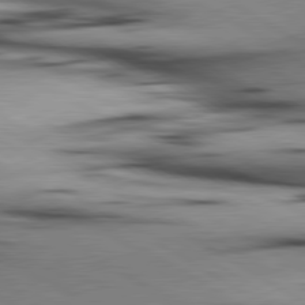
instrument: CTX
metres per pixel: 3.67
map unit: lApd
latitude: 80.3656
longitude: 158.4251
